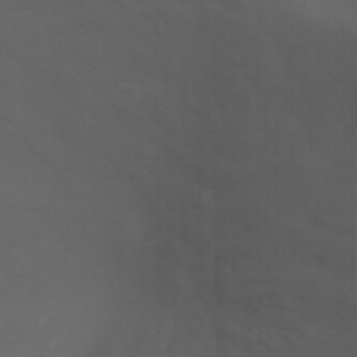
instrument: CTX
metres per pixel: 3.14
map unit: Nhu
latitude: -1.1054
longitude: -78.0633
